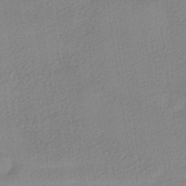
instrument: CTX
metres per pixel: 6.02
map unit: HNhu
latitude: -40.6896
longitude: 95.9556
